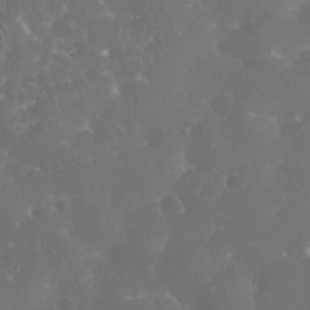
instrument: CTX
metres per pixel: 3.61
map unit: eHh
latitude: 34.0822
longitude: -63.2348
